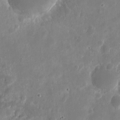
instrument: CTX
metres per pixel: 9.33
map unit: eHh
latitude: 10.6491
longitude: -71.9339
